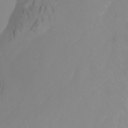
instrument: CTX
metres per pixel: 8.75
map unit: Ht
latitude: -2.5384
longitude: -62.0633
